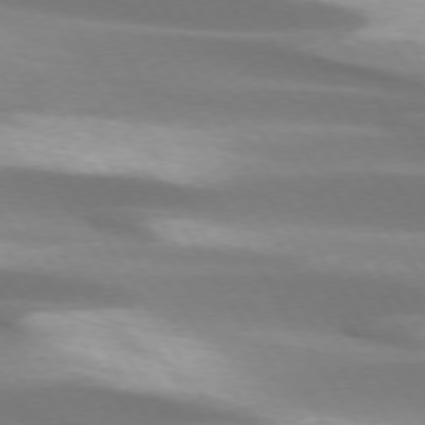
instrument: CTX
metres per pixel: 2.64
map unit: lApd
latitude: 73.4049
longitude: -53.3293
